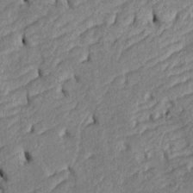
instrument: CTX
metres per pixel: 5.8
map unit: Htu
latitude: -6.4629
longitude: 154.8786
